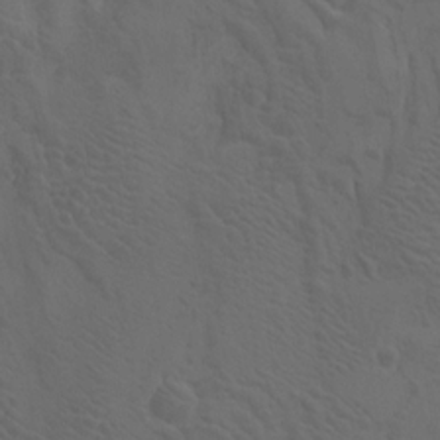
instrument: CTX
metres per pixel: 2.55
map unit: Htu
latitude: -7.6910
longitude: -67.0080
